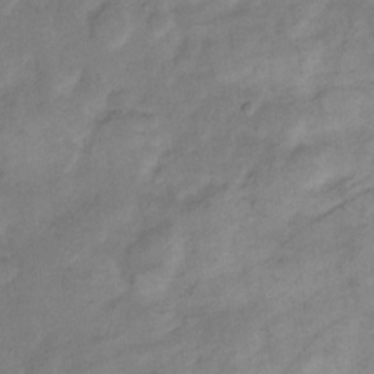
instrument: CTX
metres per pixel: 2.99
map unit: eHh
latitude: 11.4804
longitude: -64.4223
